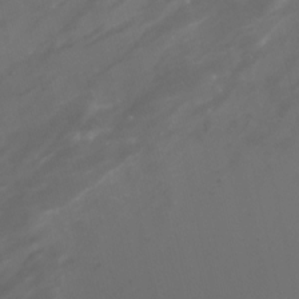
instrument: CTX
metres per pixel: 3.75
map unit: Nhu
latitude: -7.8044
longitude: -75.5938
